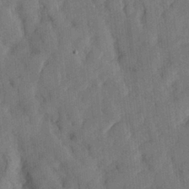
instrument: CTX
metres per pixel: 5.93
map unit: lHvf
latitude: 23.8394
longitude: 143.0108
